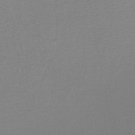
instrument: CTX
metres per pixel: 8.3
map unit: HNhu
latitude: -47.6344
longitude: 98.6329
